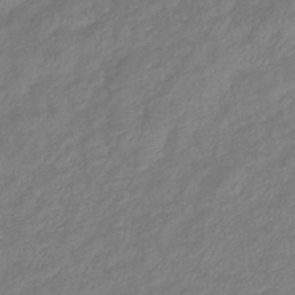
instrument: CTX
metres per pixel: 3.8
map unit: eHb
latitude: -41.9367
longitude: 81.8612
